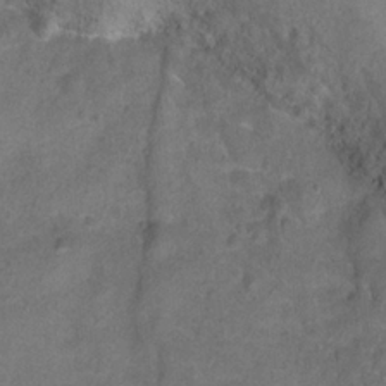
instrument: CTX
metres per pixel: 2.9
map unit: Ht
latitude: 0.5923
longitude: -33.0081
